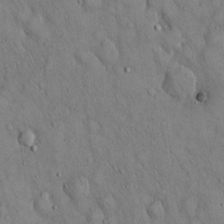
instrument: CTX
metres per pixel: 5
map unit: Hto
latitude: 14.5168
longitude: -58.5357
